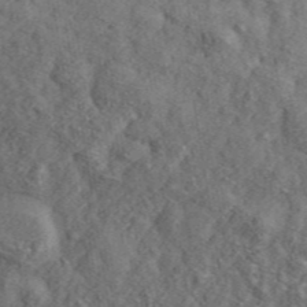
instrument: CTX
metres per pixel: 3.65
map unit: ANa
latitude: 45.1403
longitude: 45.9556
